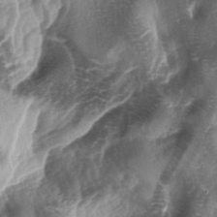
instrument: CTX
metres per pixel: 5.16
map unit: lAa
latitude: -4.7463
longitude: -126.7813
